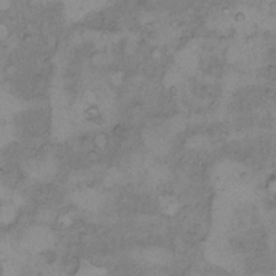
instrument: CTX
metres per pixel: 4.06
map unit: Hto
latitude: 8.1011
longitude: -60.1578
